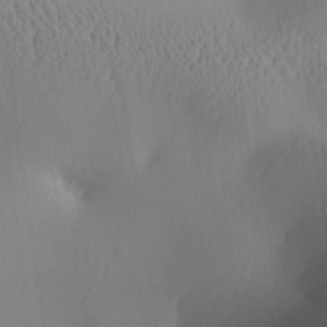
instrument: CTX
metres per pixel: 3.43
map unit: Aa
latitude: 25.3292
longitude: -136.9892
